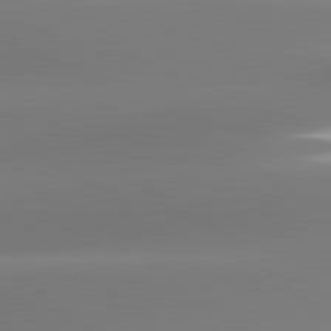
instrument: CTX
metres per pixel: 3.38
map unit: lApd
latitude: 81.4993
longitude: -162.2334
